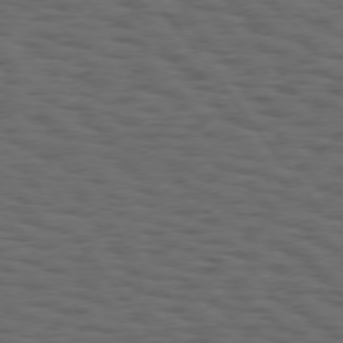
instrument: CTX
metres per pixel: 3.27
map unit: Hpe
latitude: 75.0081
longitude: -133.2537
